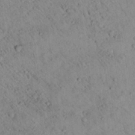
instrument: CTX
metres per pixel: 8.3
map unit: lHvf
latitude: 13.7828
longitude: 178.8786
